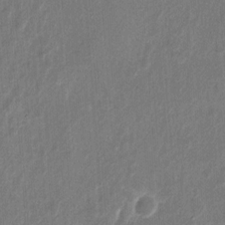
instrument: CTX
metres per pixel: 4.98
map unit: eHh
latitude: 8.8758
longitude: -73.4427
